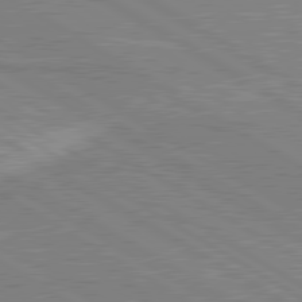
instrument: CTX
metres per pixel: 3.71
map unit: lApd
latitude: 80.4790
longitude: 143.4832
